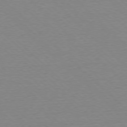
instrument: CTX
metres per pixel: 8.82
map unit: Ap
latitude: -78.1794
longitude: -62.3845
